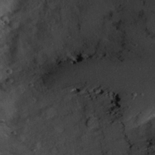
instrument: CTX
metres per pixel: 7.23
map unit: Hve
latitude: 26.2523
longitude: -93.7827
